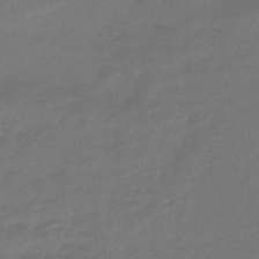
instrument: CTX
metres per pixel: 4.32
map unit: HNhu
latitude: -46.2550
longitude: 90.1606
